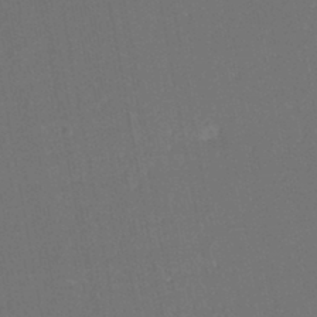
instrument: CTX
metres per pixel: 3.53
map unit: eHh
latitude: -44.6330
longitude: -28.5734
